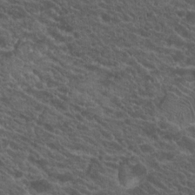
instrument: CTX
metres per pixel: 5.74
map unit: Hto
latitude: 19.8583
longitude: -34.5734
